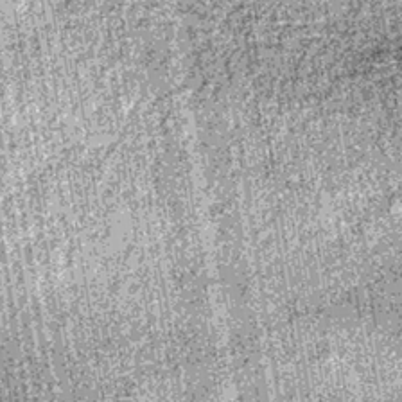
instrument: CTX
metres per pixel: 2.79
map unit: lHb
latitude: -38.7463
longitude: 67.5966
